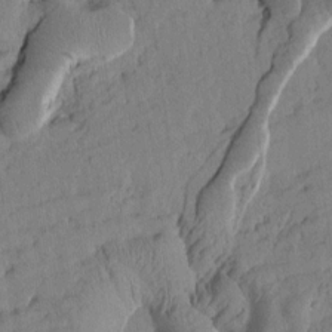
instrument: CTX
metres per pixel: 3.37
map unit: Htu
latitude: 1.7638
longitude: 176.9353
